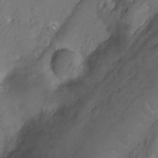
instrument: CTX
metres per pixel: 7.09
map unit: Nhu
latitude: -11.8045
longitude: -23.0080
